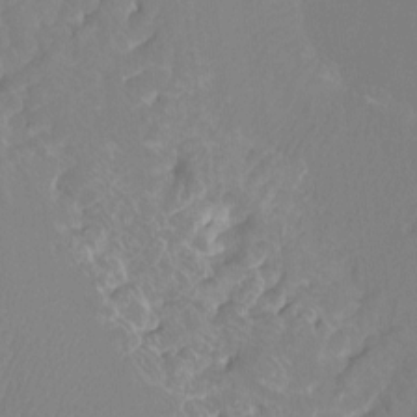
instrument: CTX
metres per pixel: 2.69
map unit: Ht
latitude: -3.5021
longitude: -27.6316
